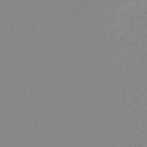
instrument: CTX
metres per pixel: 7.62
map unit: lHb
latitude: -44.5385
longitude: 54.8408
